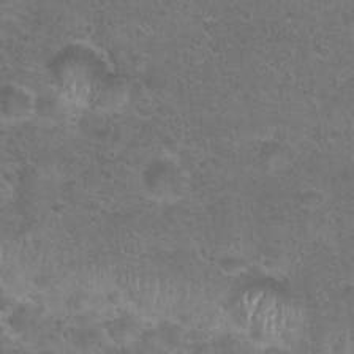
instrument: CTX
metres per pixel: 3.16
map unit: Hto
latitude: 23.7450
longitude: -49.7828
